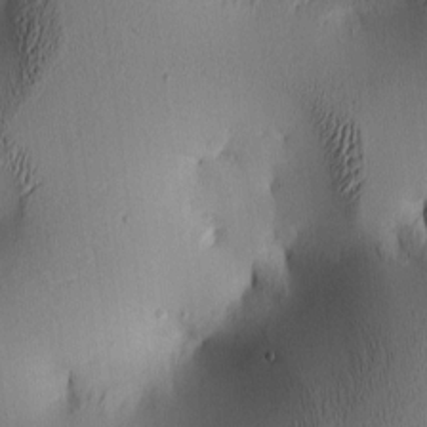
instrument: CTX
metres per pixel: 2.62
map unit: lAa
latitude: 5.8016
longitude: -113.4615
